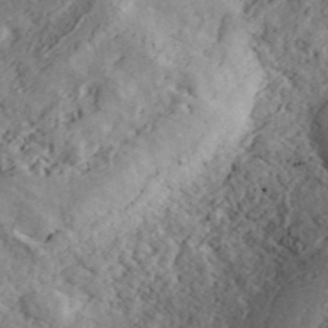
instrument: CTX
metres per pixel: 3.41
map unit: ANa
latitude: 41.5182
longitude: 50.4440
